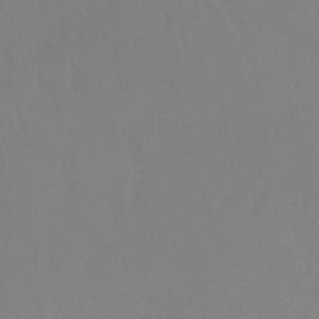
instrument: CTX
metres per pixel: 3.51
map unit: Ht
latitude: -10.0472
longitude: -33.0458
